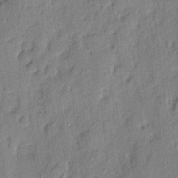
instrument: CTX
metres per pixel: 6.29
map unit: eHh
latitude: 4.2900
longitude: -77.2348
